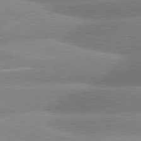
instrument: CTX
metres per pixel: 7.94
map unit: lApd
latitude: 81.0458
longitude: -163.7828
